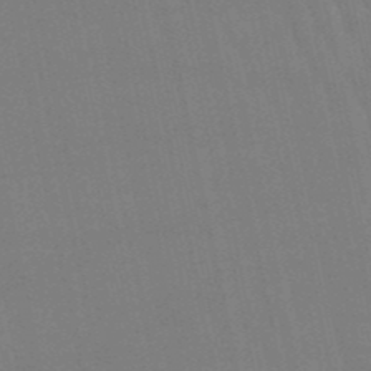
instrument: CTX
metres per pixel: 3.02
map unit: lHb
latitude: -50.4629
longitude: 71.1053
